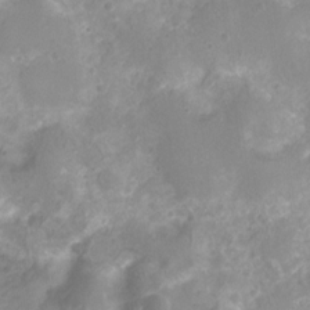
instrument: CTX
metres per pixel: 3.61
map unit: Nhu
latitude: 6.8002
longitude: -19.1025
